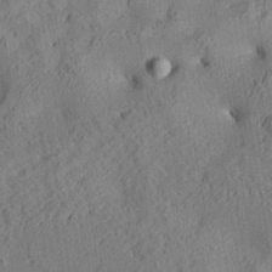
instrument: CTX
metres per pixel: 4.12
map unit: Aa
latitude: 25.2348
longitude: -133.5371
